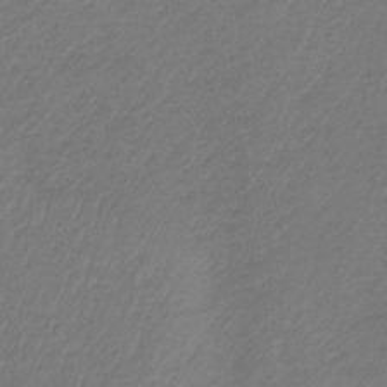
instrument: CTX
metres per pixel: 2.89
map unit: HNb
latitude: -34.2173
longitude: 61.3321
